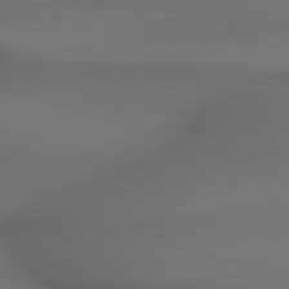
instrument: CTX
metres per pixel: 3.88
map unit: lApd
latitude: 79.4805
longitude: -173.0458
